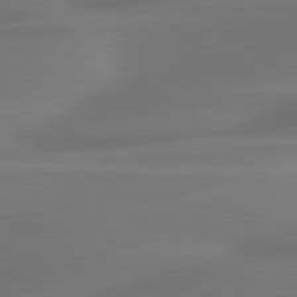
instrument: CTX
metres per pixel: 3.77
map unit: lApd
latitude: 79.9528
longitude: -86.3467
